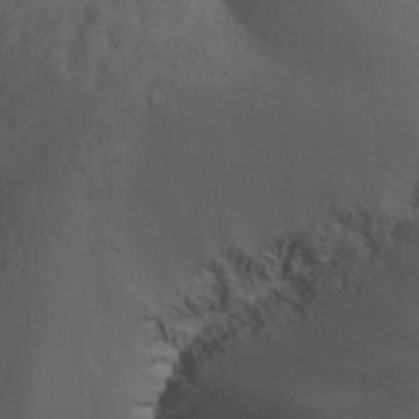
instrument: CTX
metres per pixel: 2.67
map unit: Nhu
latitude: -8.5574
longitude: -65.9906
